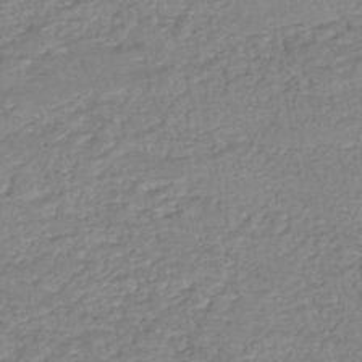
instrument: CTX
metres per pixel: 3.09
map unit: HNhu
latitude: -43.8233
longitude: 102.0850
